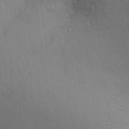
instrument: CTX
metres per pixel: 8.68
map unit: Aa
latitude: 29.4804
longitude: -145.4048
